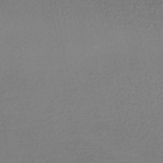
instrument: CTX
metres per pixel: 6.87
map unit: HNhu
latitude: -45.6344
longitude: 94.0472
